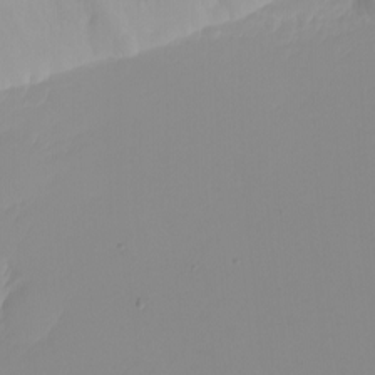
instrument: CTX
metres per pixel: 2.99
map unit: eHh
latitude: -5.4643
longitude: -85.9339
